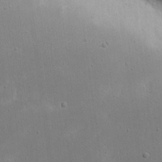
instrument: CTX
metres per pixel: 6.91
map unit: eHh
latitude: 17.8583
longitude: -72.6302
